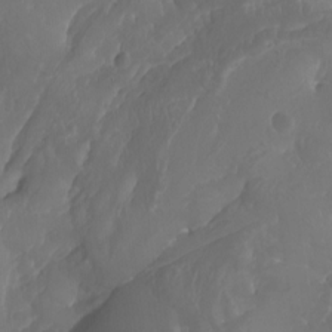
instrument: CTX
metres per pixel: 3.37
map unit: Aa
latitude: -8.1606
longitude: -78.8002
